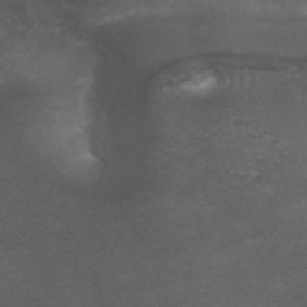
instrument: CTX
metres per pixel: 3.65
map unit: ANa
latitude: 38.8002
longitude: 23.0865
